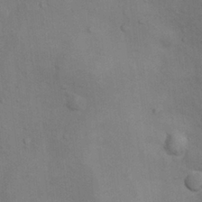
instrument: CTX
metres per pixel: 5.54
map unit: Nhu
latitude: 7.6883
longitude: -24.3467
